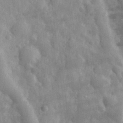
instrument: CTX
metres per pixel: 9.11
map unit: eHh
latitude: 31.9528
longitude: -71.9150
